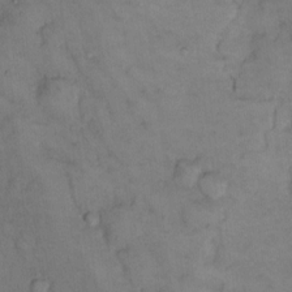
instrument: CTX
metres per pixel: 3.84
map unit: Hto
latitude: 11.1781
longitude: -61.1403
